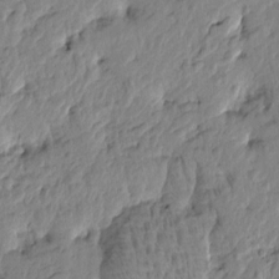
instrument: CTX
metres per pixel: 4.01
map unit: Htu
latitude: -4.1416
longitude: 178.4440
